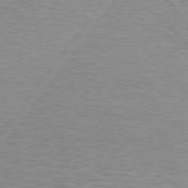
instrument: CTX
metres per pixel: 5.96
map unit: lApd
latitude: 75.4426
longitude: -79.1592
